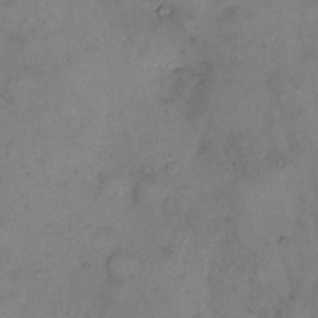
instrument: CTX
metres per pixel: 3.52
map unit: eHh
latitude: 10.9892
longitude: -62.6491
